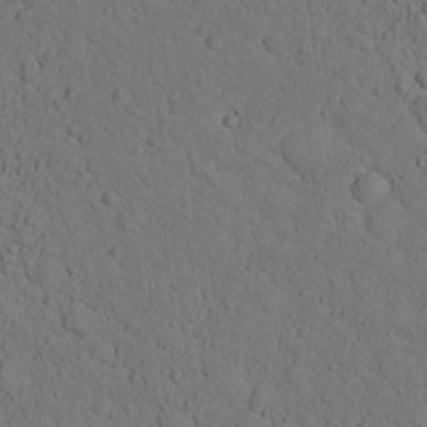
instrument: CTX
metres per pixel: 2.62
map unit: lHvf
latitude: 13.9339
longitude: 178.0283
